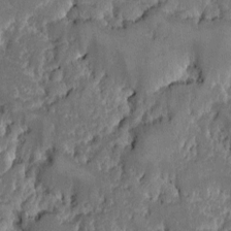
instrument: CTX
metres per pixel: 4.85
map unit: Ave
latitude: -9.2754
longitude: -116.5168
